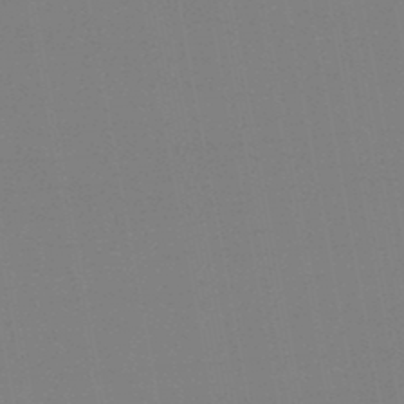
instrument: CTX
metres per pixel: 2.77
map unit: eHb
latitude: -46.5951
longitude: 80.1606
